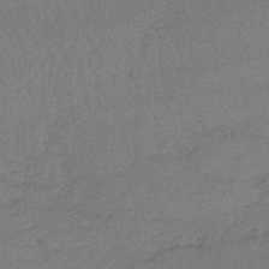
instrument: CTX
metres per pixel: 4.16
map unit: lHb
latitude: -42.5006
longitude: 66.3873
